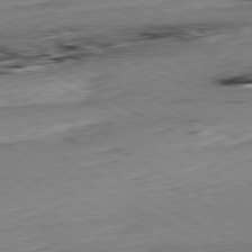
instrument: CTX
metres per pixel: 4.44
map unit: Hpe
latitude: -80.8786
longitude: 21.9367
